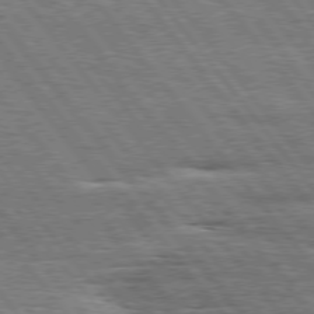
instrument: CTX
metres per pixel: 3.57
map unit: Hpe
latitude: 75.1970
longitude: -139.1025
